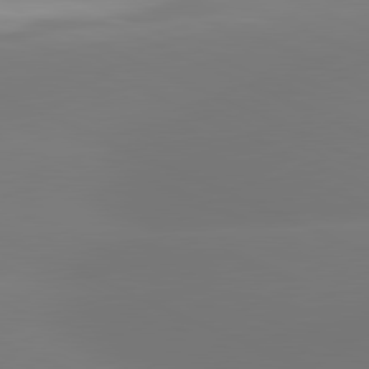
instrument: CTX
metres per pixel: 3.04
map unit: lApd
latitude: 81.5371
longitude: -165.4237
